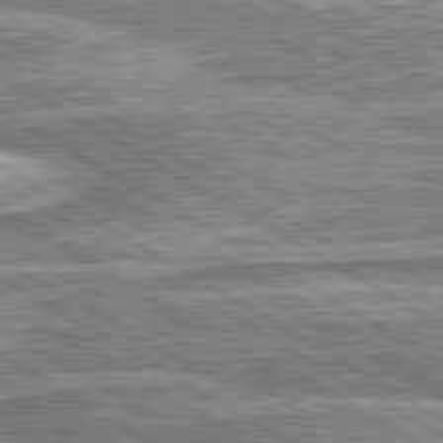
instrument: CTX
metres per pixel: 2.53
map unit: lApd
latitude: 80.7057
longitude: 172.7463
